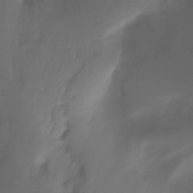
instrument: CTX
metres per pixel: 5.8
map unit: Nhu
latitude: -11.9556
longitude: -63.8584
